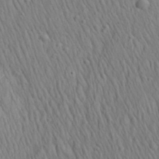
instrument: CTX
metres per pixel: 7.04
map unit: Aa
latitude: 27.3860
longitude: -141.1592
